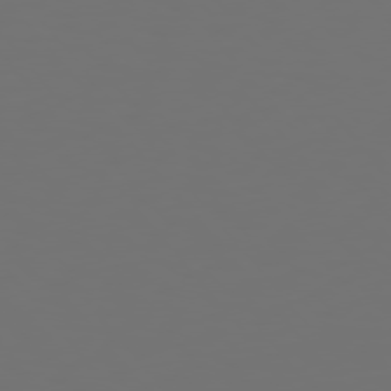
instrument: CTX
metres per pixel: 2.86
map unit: Hpe
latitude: 75.1592
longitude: -124.6301
